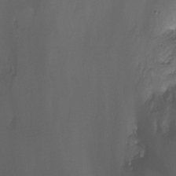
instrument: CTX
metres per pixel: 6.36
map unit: Nhu
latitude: -12.8219
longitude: -51.0647
